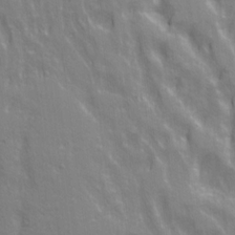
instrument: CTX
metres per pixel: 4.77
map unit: Ave
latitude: 21.2915
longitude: -134.5545
